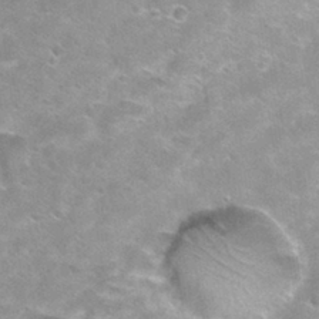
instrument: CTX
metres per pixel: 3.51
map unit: Hto
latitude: 30.6680
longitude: -45.4237
